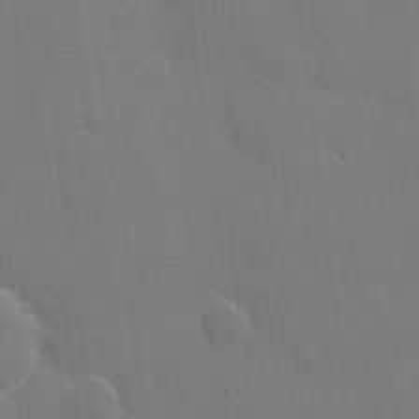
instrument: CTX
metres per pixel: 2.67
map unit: eHh
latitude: 6.1578
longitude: -67.3670
